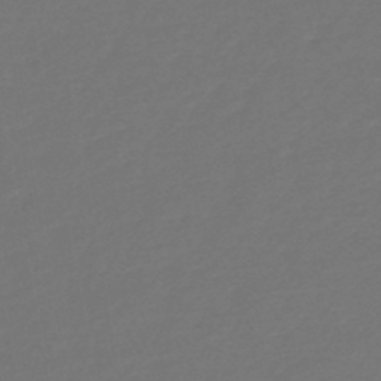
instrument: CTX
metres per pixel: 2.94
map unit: HNb
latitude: -47.4265
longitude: 57.1809
